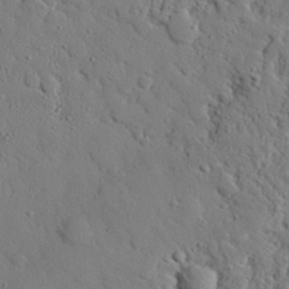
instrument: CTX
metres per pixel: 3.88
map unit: eHh
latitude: 25.9339
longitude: -78.6302
